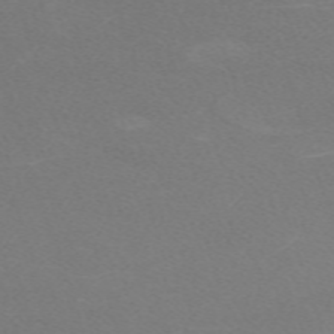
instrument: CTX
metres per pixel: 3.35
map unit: eHh
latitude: -62.8597
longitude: 48.6330
